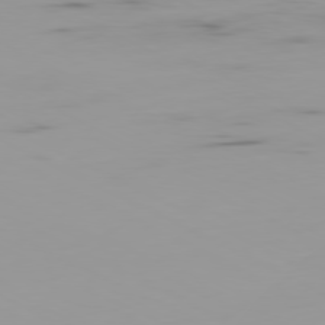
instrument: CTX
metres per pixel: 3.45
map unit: Ap
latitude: -79.8611
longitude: -76.0633
